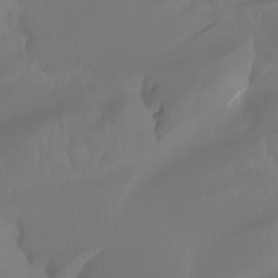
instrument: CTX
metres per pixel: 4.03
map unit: Hto
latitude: -7.3320
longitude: -49.8583
